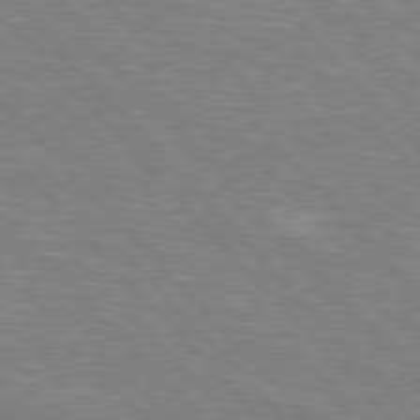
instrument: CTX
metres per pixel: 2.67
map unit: Hpe
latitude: 76.7057
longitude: -150.7813
